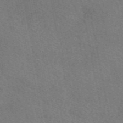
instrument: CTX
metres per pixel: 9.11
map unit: eAb
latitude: 51.6127
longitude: 115.5021
